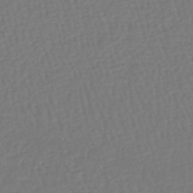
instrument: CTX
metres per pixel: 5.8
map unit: lHb
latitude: -46.7841
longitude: 61.8422
